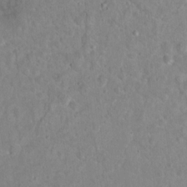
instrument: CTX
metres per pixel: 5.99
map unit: Nhu
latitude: 16.7246
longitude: -30.8569
